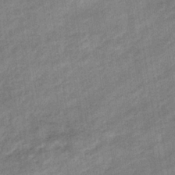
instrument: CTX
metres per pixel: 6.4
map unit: eHb
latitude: -36.2550
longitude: 77.5966
